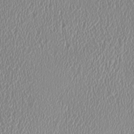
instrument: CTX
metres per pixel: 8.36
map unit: HNhu
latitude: -0.1984
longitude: -1.5182
